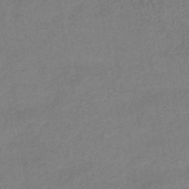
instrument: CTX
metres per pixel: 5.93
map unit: lHb
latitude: -38.7652
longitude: 72.7274
